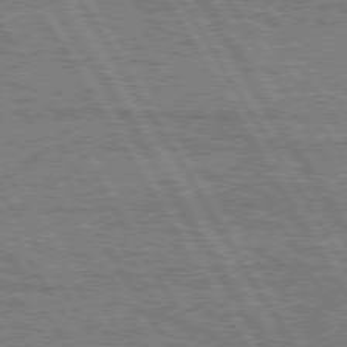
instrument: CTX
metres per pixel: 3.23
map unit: Hpe
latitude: 75.0647
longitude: -154.5546
